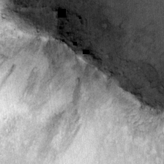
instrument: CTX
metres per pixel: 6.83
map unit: Ht
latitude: 10.0633
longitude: -38.2522
